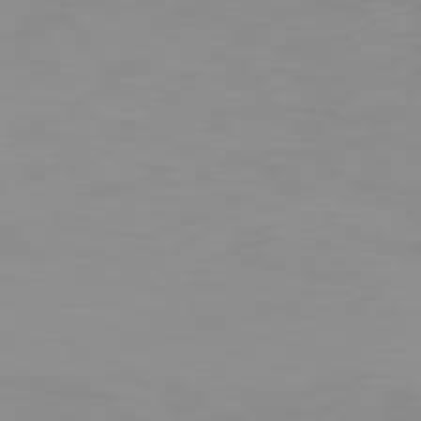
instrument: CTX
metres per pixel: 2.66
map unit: Hpe
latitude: 76.1955
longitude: -142.5924
